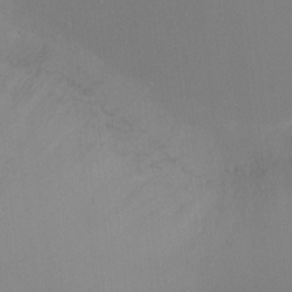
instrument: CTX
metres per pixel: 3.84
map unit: Ht
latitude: -5.6722
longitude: -25.7449
